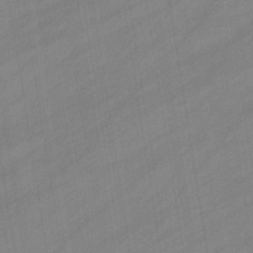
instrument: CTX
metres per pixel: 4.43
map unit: eHb
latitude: -37.8989
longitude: 79.4454
